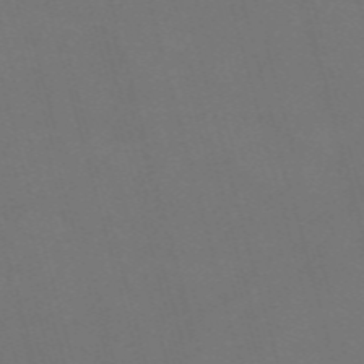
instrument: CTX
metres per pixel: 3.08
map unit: Nve
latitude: -58.9919
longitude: 62.0850
